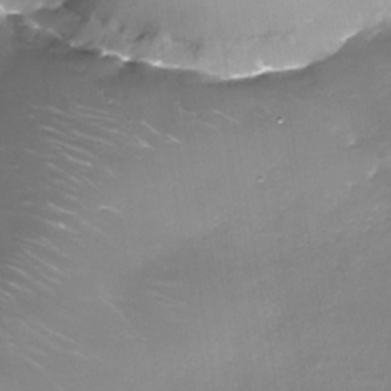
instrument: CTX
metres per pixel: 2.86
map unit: Nhe
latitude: -35.4832
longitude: -89.9151
